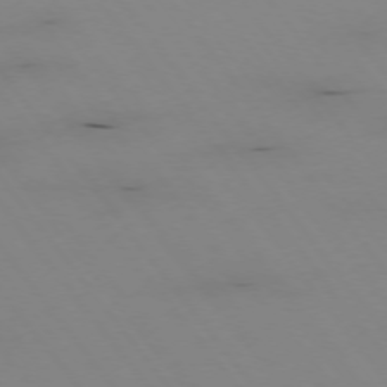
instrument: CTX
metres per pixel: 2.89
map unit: Hpe
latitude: -75.1809
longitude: 3.2375
